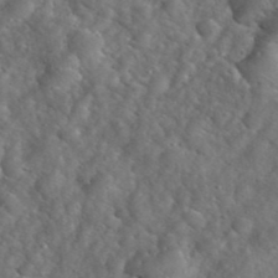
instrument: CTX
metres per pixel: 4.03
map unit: eHh
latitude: 39.8583
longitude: -57.3481
